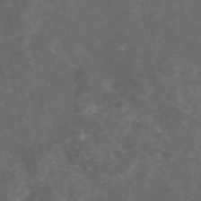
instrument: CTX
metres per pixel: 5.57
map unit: eAb
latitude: 46.5357
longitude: 126.0661
